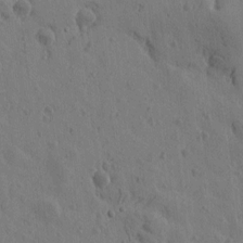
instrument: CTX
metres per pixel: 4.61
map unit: Htu
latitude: -0.0472
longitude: -175.9528
